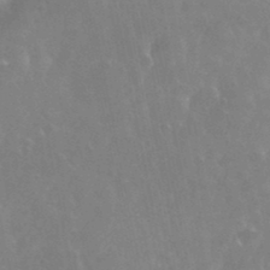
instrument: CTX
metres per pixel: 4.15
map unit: eHh
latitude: 35.7449
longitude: -59.3482
